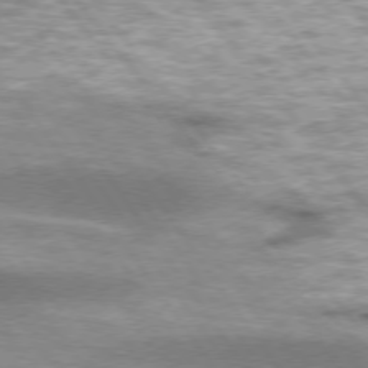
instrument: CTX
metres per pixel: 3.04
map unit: lApd
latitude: 74.8947
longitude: -49.0269
